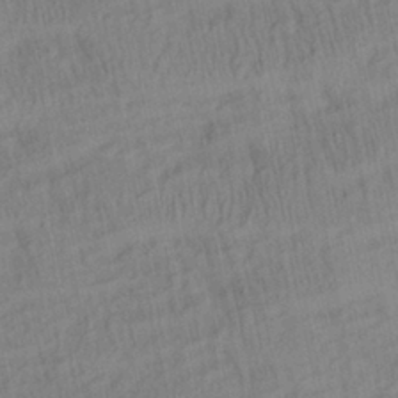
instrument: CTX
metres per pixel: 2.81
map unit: Aa
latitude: 27.8395
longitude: -137.4427
